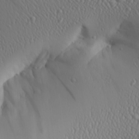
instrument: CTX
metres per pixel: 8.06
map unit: Ave
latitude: 24.1199
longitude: -135.7449
